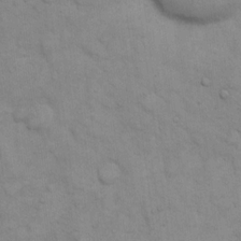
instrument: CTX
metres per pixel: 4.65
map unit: eHh
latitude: 15.7450
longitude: -66.2900
